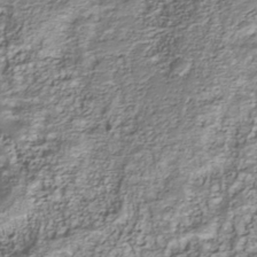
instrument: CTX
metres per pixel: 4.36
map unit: Nhu
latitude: -40.2172
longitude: -85.7261
